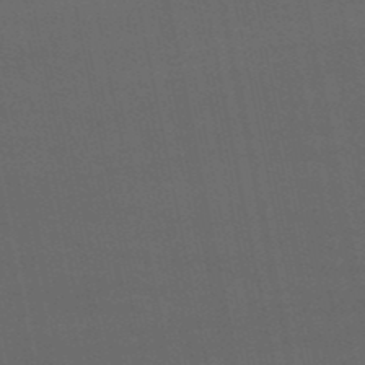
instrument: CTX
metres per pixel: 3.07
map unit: eHb
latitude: -50.4629
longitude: 72.4062
